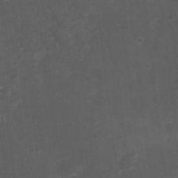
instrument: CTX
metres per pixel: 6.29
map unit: Nhu
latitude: 3.5371
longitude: -16.8758
